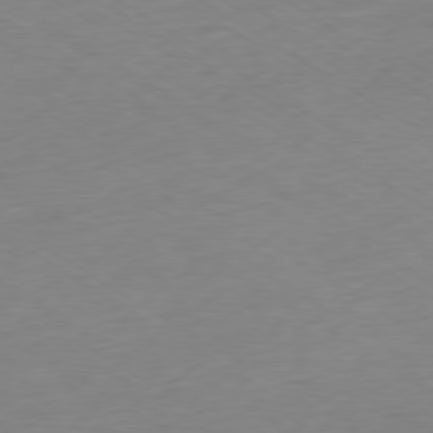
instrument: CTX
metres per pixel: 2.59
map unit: Ap
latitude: -78.6140
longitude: -57.9528
